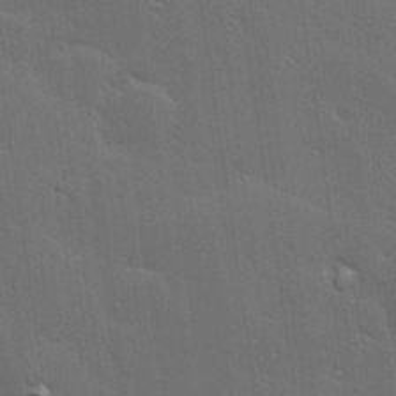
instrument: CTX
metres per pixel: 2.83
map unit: Hve
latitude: 27.4427
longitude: -94.2901
